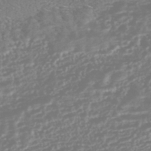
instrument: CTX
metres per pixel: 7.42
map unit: HNhu
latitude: -44.8597
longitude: 100.5762
